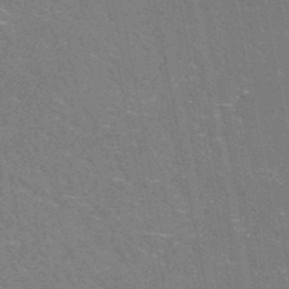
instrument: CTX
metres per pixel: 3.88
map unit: HNhu
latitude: -47.8233
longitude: 99.8611
